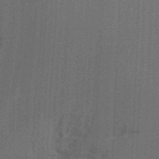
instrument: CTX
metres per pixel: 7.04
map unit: Ht
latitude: -16.0094
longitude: -47.5938
